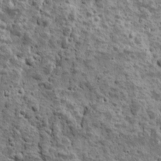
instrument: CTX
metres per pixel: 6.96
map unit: Ave
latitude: 16.6868
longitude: -134.4412
